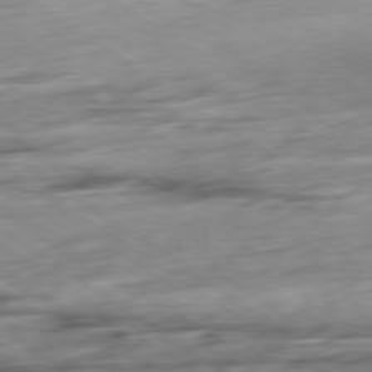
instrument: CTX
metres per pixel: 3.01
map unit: Hpe
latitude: -79.1242
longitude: -16.9325
